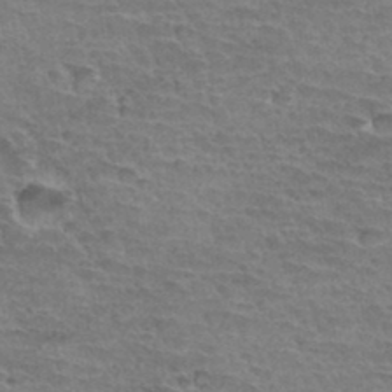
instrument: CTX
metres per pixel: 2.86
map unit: Hto
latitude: 34.6301
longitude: -44.8191
